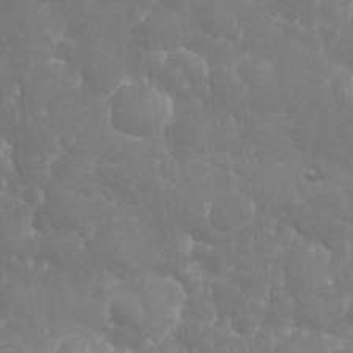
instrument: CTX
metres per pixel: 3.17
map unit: eHh
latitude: 32.1578
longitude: -63.9717
